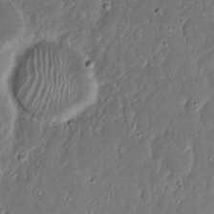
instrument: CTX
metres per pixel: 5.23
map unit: Nhu
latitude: 18.1200
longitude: -72.9325
